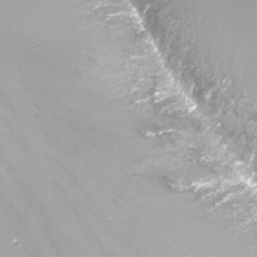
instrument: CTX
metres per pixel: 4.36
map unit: Nhu
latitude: -13.4832
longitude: -69.6505
